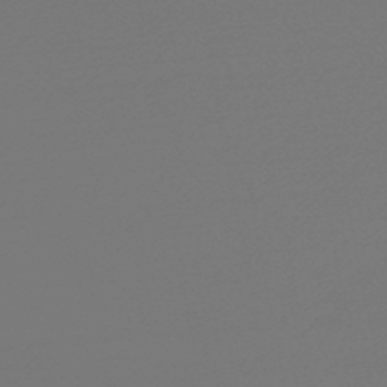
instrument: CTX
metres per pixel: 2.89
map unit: lHb
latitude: -47.3887
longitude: 66.2173
